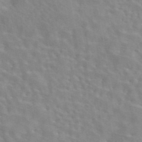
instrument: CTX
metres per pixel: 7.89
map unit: eAb
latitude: 44.2711
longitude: 112.8786
